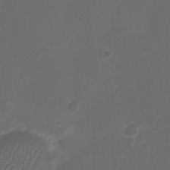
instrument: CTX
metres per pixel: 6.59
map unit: Ht
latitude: -2.7274
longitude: -19.6127
